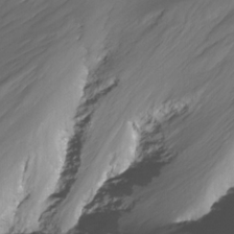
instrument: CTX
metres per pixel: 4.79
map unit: Nhu
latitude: -12.4629
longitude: -67.1403
